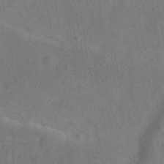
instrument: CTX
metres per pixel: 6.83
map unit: eAb
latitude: 35.6505
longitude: 111.2376
